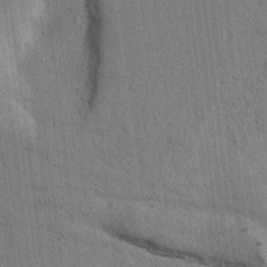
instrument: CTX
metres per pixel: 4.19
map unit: lAvf
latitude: 7.6883
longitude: 164.4440
